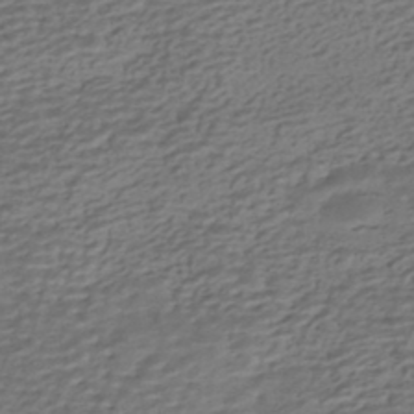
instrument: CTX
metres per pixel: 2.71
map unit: HNhu
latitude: -42.7274
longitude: 101.2753
